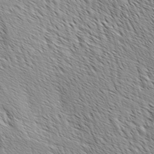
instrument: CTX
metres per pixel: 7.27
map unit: lAa
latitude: -4.4440
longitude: -122.0633
